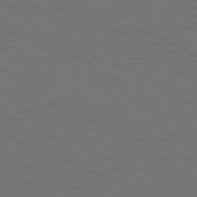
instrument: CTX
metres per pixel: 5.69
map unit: Hpe
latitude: -81.6722
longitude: 21.2565
